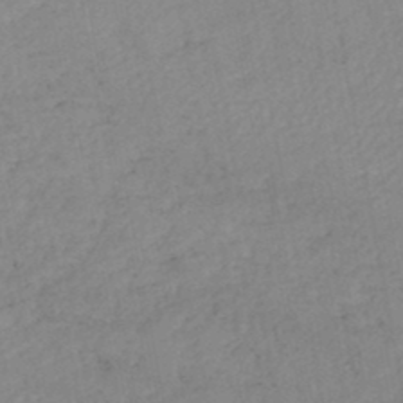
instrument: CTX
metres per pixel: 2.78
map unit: lHb
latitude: -46.6707
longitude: 73.5777
